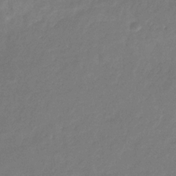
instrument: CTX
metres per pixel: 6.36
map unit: eHb
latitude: -30.1039
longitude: 70.9731
